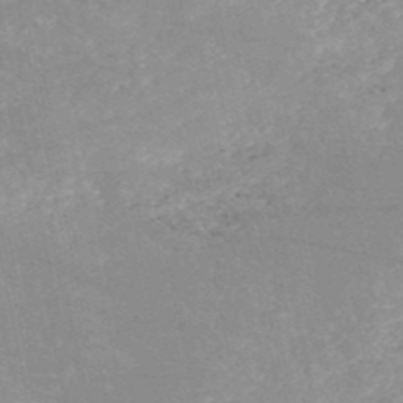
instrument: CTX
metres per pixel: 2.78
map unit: HNb
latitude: -52.3873
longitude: -41.8961
